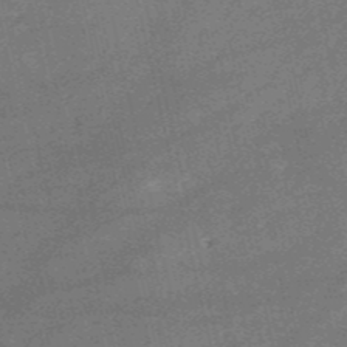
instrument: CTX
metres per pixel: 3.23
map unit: HNb
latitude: -52.0094
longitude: -40.6301
